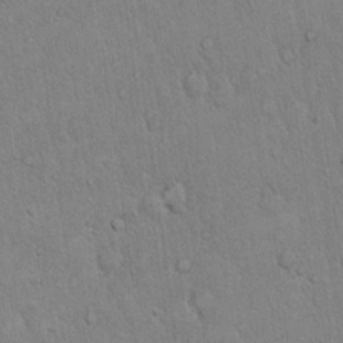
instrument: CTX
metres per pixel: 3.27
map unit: eHh
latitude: 18.7435
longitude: -61.3292
